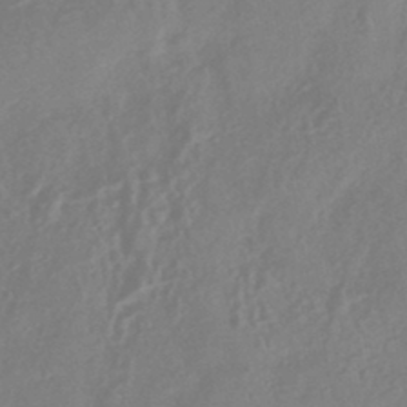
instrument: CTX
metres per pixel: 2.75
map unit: HNhu
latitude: -43.1431
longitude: 91.1620
